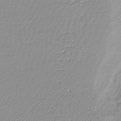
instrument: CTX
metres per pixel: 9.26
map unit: lHb
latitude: -41.8233
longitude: 69.8422
